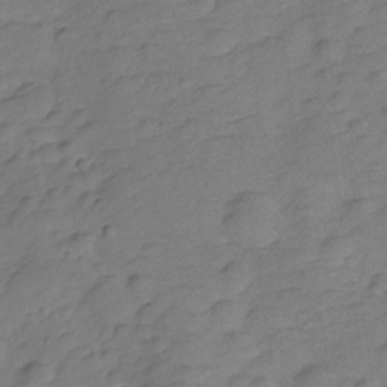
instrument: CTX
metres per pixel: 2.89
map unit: Hve
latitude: -28.0850
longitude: 92.2928
